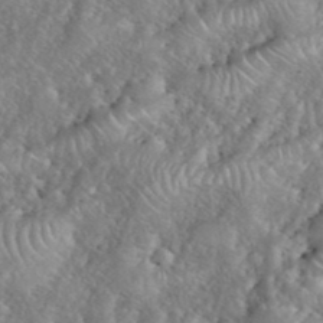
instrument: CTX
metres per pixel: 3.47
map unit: eHh
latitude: 40.1010
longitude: -57.4993
